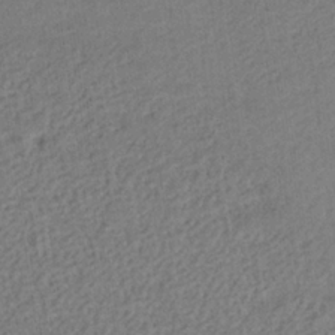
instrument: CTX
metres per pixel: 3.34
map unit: lHb
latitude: -35.8989
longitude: 66.9353
